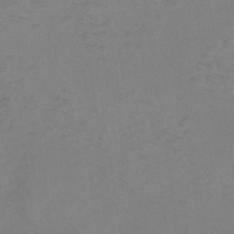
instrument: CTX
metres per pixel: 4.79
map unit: eHh
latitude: -39.7100
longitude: -28.8380
